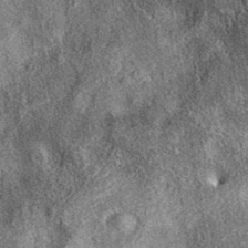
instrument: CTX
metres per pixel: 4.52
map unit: eAb
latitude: 38.1200
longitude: 107.1809
